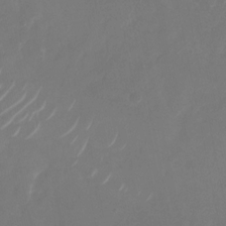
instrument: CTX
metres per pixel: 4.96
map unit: Nhu
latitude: -28.9353
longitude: -70.7435
